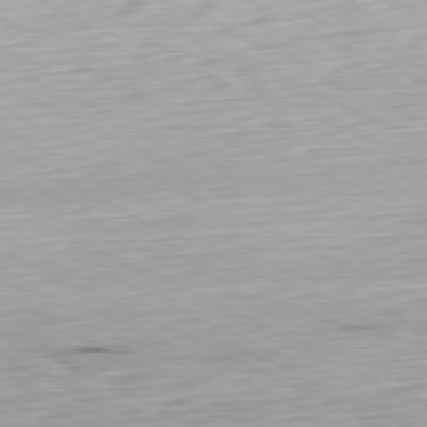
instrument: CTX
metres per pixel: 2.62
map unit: Ap
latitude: -81.1431
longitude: -69.6316
